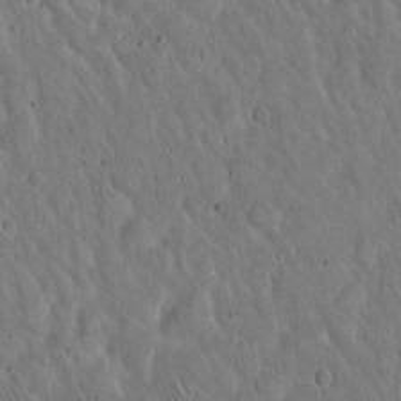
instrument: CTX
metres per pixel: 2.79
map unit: Hto
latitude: 17.5938
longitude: -59.6694
